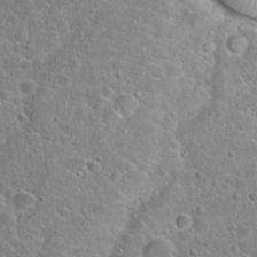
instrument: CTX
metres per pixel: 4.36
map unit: Hto
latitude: 23.1403
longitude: -46.0255
